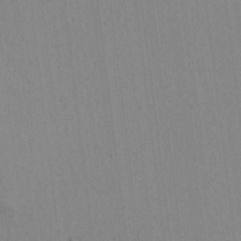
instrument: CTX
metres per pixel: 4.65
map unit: lAvf
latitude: 7.0080
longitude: 167.8044
